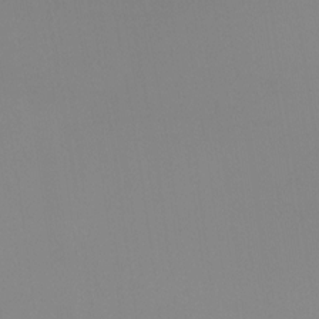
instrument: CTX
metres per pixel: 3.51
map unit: Ht
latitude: -15.7856
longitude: -48.3089
